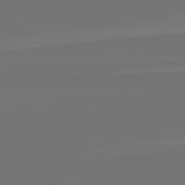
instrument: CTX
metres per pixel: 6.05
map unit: lApd
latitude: 82.4223
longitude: 144.4251
